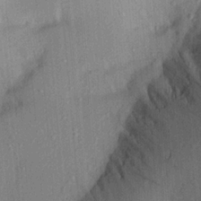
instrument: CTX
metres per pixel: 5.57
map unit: Aa
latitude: 21.3860
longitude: -144.1955
